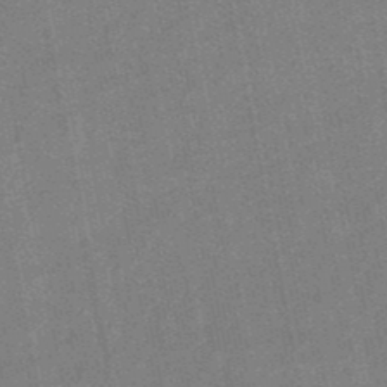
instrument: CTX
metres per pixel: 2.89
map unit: lHb
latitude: -48.5007
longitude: 79.0486
